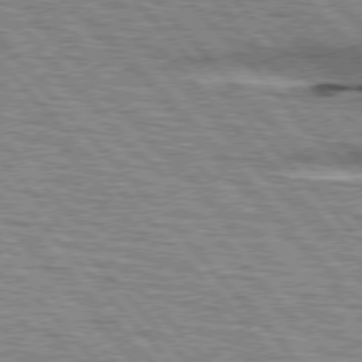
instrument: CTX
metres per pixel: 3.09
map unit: lApd
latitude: 76.8947
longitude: -72.1956
